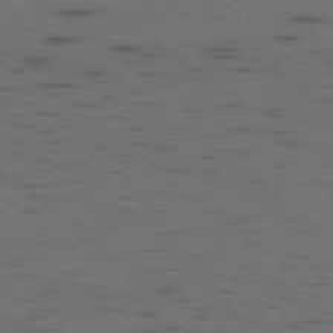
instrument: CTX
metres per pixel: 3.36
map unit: Ap
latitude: -79.6533
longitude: -99.6127
